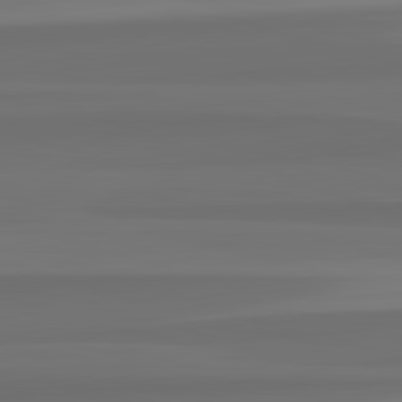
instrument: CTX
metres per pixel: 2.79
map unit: lApd
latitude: 82.8946
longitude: 164.0472
